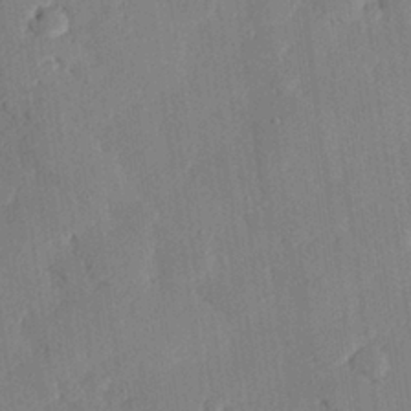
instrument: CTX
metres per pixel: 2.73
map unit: eHh
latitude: 27.5371
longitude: -82.2522
